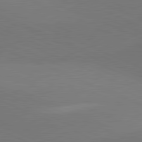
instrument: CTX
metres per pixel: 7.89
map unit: lApd
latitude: 81.3859
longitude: 136.0661
